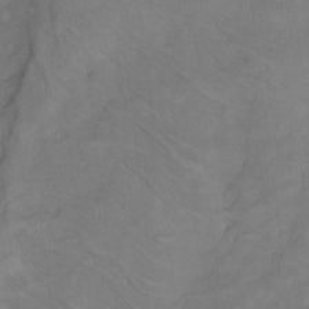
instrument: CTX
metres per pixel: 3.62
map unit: Aa
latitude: -3.4454
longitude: -74.1389
